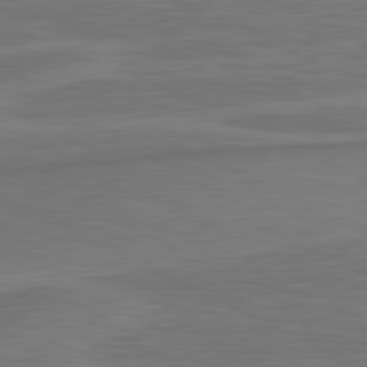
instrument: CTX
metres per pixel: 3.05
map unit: lApd
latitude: 81.3859
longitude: 172.1228
